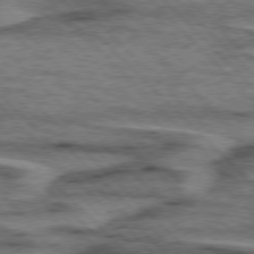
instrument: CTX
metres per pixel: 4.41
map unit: lApd
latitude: 76.6490
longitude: -78.1578
